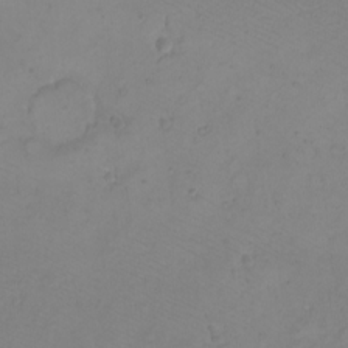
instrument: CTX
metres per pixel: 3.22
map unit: eHh
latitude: -9.4832
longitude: -68.3845
